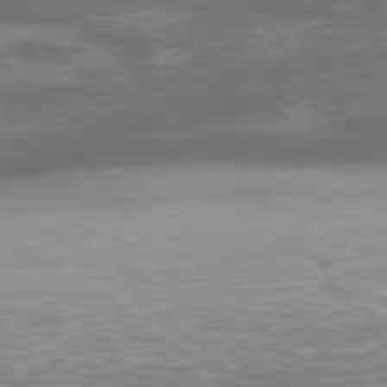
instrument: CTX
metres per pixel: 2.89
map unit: Hpe
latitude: -75.9556
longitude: -11.1025
